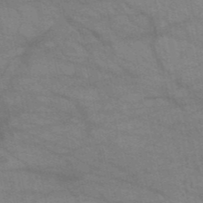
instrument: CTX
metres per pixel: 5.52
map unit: HNb
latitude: -52.2172
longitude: -42.9136
